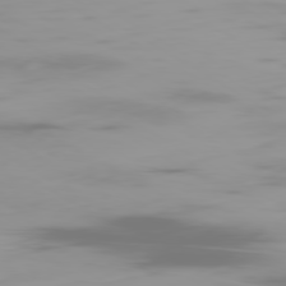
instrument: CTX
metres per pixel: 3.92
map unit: Ap
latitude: -80.1606
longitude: -61.4048
